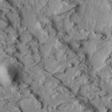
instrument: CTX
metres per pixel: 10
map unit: Htu
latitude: -2.0661
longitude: 149.0109
